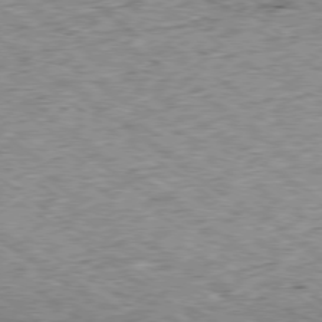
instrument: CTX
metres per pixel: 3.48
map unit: Ap
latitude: -79.0108
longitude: -85.4615
